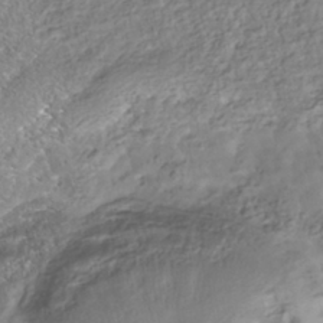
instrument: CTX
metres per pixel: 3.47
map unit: Nhe
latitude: -41.7666
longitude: -111.5182
